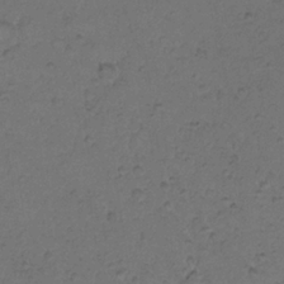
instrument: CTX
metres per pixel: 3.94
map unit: Hto
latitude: 9.6127
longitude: -60.3467
